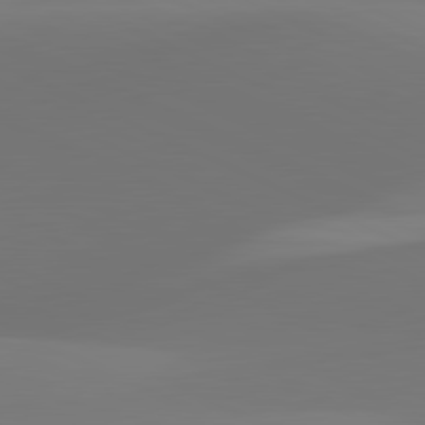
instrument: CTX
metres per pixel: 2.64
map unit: lApd
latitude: 81.8016
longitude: 129.3321
